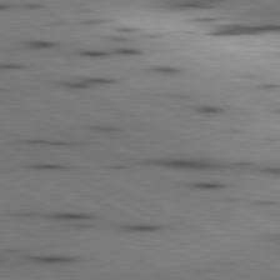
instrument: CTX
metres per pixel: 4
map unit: lApd
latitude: 80.6679
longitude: 157.1431
